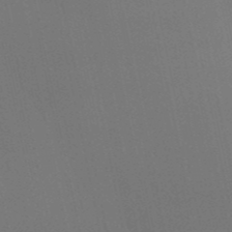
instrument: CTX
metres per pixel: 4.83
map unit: eHb
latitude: -50.8030
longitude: 71.0675
